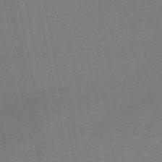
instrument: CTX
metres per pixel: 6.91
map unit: lHb
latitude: -43.6910
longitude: 55.0864
